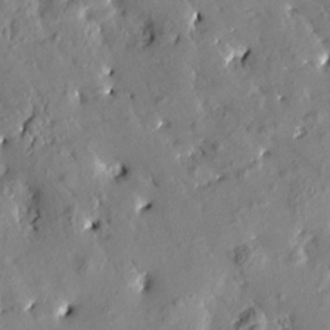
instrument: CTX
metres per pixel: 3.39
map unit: Htu
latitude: 0.5923
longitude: 179.7855
